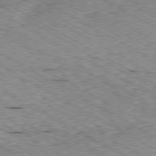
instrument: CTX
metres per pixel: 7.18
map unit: Ap
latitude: -80.4818
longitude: -50.2711
